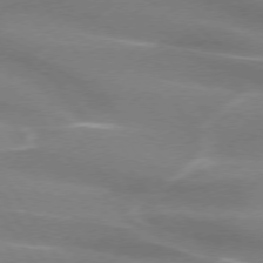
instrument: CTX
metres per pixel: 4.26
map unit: lApd
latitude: 73.9906
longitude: -61.1592
